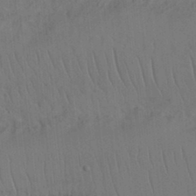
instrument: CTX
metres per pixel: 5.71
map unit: Nhu
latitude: 26.1578
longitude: -70.5735
